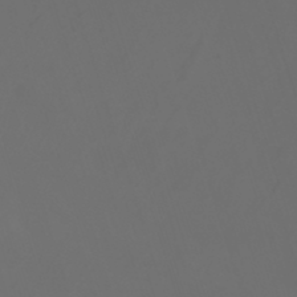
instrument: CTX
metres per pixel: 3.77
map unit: Nhu
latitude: -7.3887
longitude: -80.4412
